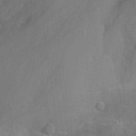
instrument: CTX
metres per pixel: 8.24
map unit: Nhu
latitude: -12.8408
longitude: -72.6869
